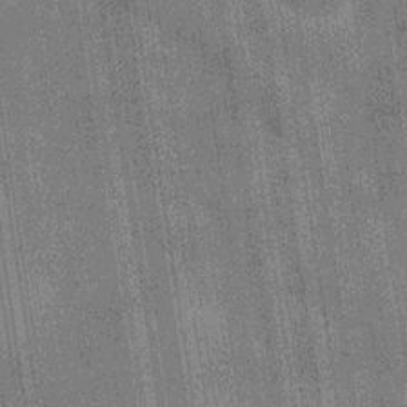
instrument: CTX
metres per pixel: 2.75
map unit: Hve
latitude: -31.8800
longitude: 95.3509
